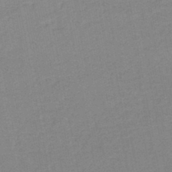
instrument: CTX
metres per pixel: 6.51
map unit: lHb
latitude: -45.7667
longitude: 78.6140
